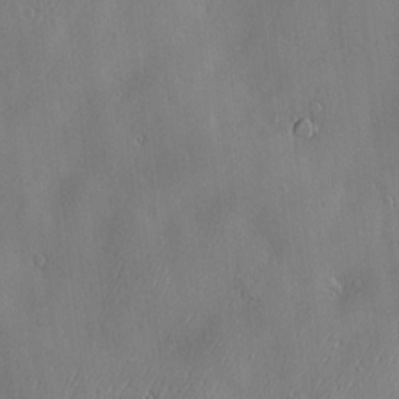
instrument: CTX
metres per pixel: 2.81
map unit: Hve
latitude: -10.6141
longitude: 173.6344
